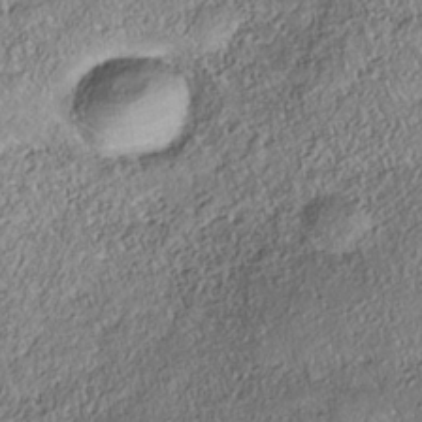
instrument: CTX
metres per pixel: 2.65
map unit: Nhe
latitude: -38.0850
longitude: 138.4440
